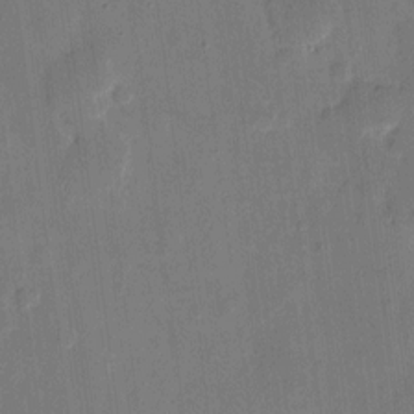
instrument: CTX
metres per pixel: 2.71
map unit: eHh
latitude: 10.1578
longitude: -68.8191
